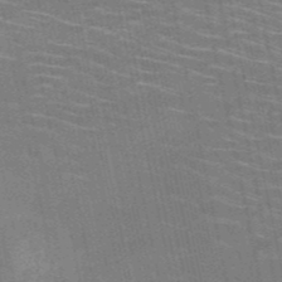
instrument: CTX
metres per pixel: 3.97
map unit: HNb
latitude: -51.2943
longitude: -44.1389
